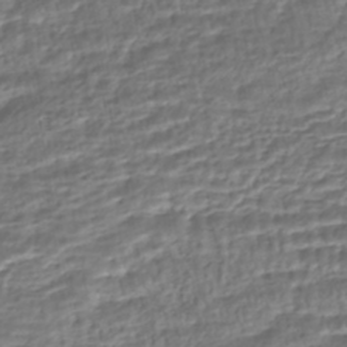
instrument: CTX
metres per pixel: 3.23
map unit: HNhu
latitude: -45.7289
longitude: 103.5966
